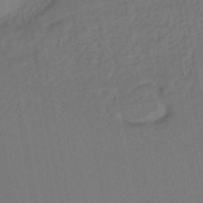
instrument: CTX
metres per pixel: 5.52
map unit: lHb
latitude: -43.7855
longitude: 68.3873
